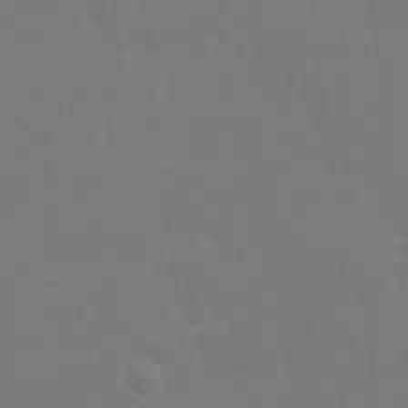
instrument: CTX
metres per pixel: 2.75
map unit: Nhu
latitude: 21.2726
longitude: -72.8380
